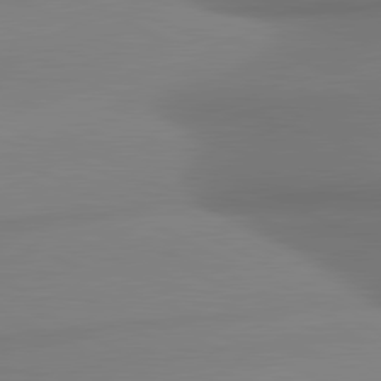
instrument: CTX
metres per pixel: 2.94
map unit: lApd
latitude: 81.1970
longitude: 177.2187
